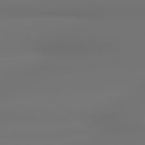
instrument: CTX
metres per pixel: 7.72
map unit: lApd
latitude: 79.1970
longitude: -137.7639
